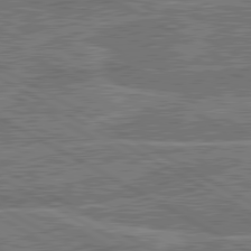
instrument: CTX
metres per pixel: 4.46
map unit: lApd
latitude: 80.6868
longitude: 119.1998
